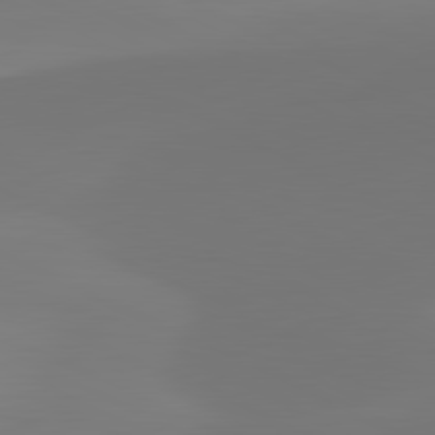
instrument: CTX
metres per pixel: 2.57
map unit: lApd
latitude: 81.5560
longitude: 129.2565
